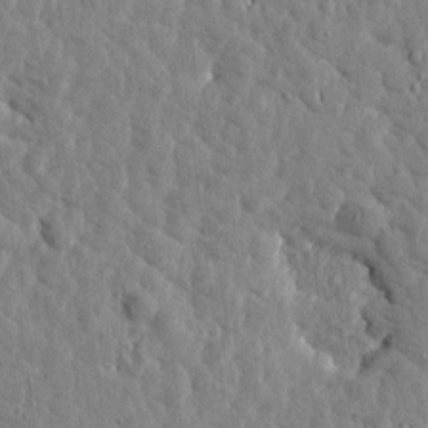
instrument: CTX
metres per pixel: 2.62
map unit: Htu
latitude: 1.6882
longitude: -179.1403
